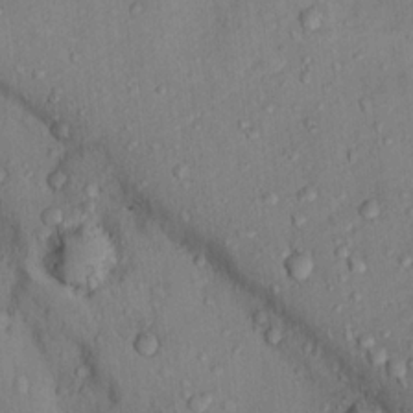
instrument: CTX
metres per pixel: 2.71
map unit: Nhu
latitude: 14.7813
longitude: -30.8002
